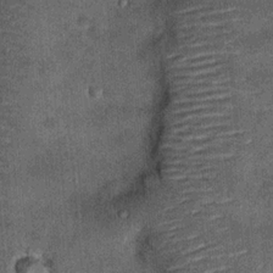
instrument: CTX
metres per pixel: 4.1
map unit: Hto
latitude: 14.8002
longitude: -35.2159
